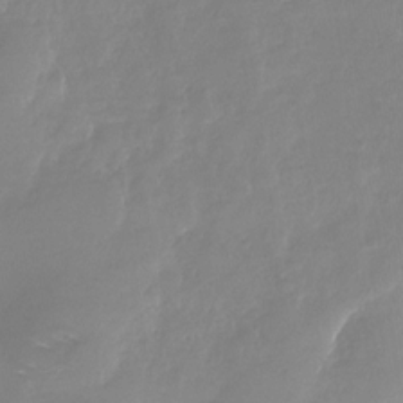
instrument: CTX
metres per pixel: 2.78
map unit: Nhu
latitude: -28.0472
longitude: -60.8947
